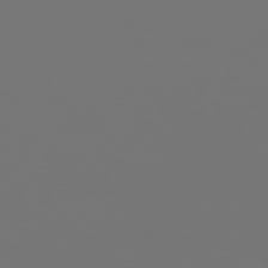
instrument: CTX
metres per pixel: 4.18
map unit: Hpe
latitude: 76.2144
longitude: -135.0269
